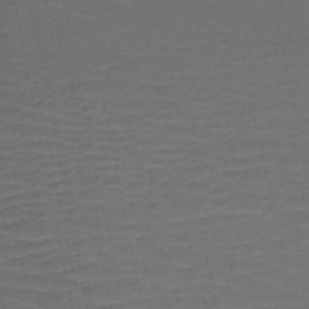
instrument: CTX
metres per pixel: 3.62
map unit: HNb
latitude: -50.2739
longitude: -47.9339
